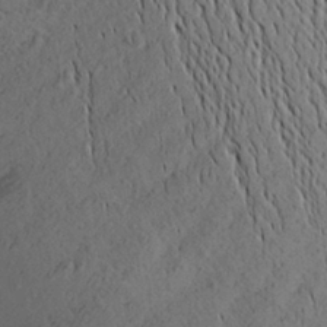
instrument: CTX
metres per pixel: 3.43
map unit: Aa
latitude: 27.2159
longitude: -142.7435
